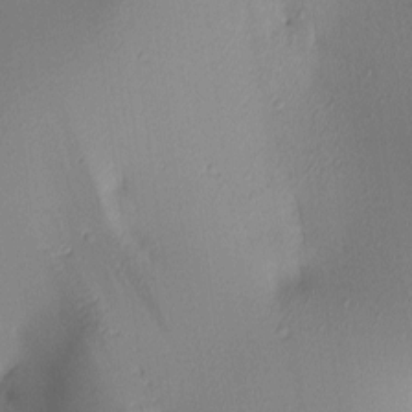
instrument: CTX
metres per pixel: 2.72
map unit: lAa
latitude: 2.8380
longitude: -116.0255
